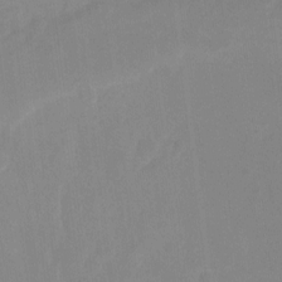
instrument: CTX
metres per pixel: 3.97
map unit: Hto
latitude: -7.1620
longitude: -38.1956
